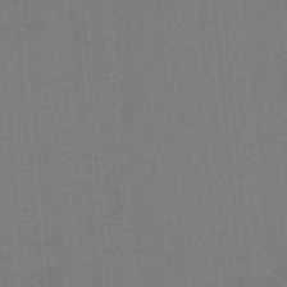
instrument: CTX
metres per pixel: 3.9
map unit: lHb
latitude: -39.6344
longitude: 53.9367
